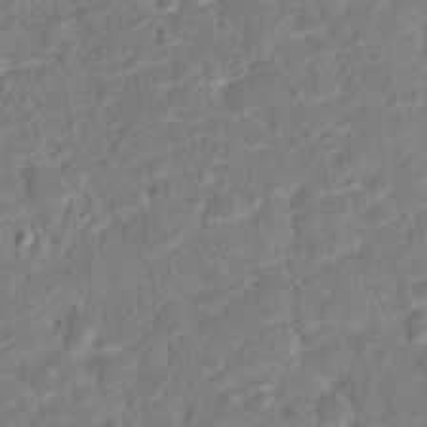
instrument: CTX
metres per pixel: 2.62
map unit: Hto
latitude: 15.2348
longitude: -38.9325
